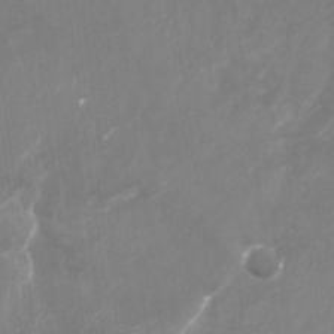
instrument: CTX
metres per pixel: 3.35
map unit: Nhu
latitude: -28.8219
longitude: -76.7057
